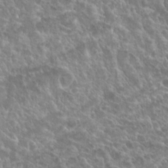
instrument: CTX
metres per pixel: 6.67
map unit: Hto
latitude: 23.2348
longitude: -39.9528
